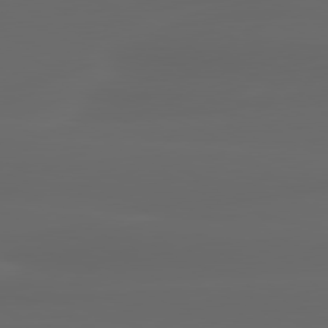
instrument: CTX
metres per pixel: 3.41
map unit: lApd
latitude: 80.3278
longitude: -117.7261
